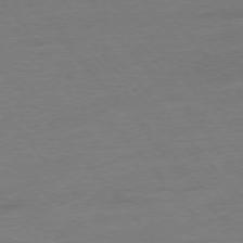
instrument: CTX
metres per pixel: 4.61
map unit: Hpe
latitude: -76.6896
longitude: -15.3104
